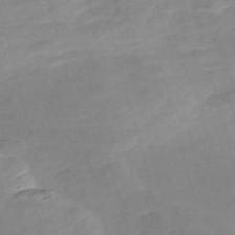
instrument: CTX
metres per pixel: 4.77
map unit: Nve
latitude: -58.1038
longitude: 58.1983
